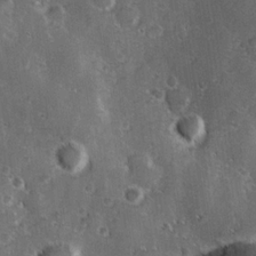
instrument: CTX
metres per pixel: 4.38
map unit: Hve
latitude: 24.1955
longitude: 146.6896
